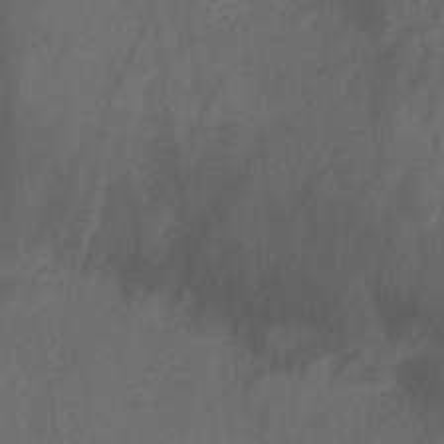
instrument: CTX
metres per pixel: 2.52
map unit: HNb
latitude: -32.0283
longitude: 63.5021
